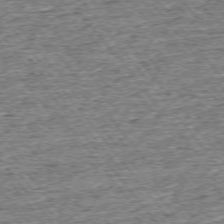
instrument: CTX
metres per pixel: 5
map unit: Ap
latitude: -75.4077
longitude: -91.8961
